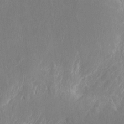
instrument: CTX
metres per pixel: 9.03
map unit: eHh
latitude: 9.8206
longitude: -70.7813
